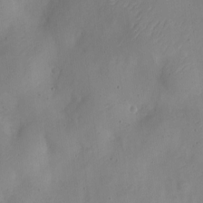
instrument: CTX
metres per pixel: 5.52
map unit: Nve
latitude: -22.9920
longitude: 106.5574
